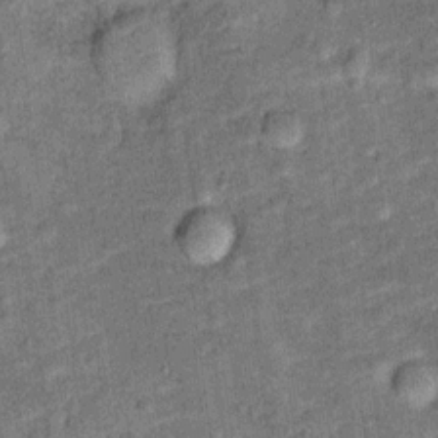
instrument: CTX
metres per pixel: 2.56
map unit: Ht
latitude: 10.7813
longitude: -39.4048
